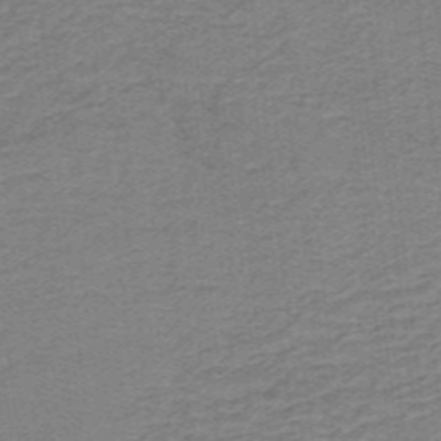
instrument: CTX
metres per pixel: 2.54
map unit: lHb
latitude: -40.5574
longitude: 54.3306
